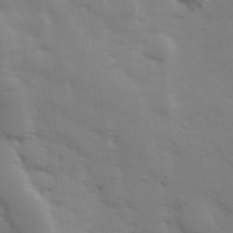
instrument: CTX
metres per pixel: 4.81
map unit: Hve
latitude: 33.0647
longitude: 150.4062
